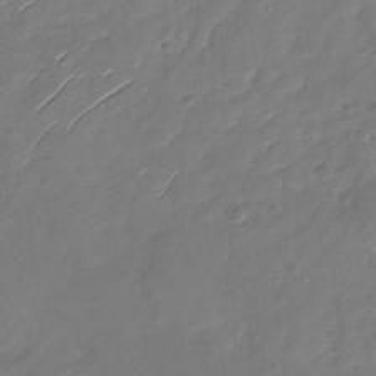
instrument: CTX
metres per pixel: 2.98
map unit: Nhu
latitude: -28.2928
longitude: -60.8569
